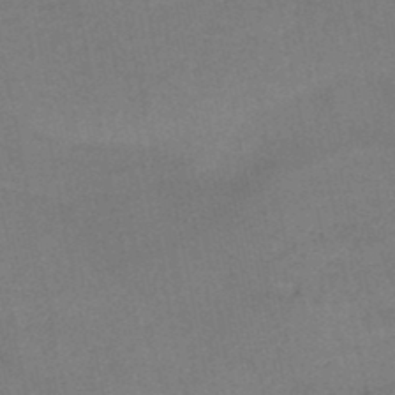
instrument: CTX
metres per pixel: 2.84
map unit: HNb
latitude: -46.9541
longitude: -35.7638
